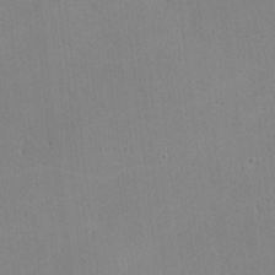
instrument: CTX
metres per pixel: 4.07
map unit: lHvf
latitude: -11.5021
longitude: -101.9717
